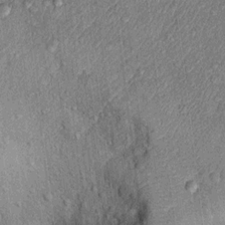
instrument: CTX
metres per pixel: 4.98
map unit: Ht
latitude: 9.9717
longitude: -37.5182
